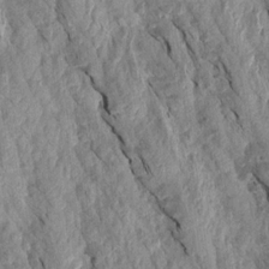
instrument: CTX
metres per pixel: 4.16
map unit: Aa
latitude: 17.8394
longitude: -146.4034
